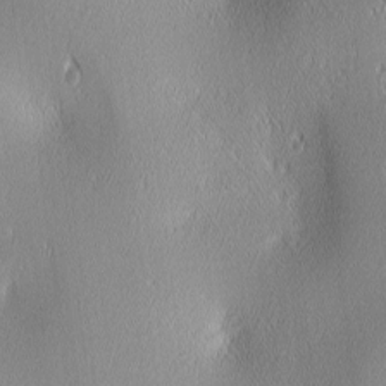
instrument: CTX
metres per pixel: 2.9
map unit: lAa
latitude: 1.7449
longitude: -117.3860
